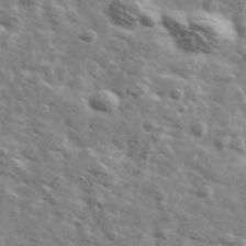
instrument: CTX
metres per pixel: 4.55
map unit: Ave
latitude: 41.8394
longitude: -108.1011
